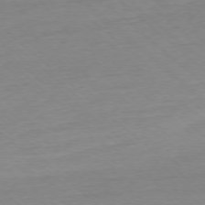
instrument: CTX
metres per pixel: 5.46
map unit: Ap
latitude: -77.4454
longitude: -96.6868
